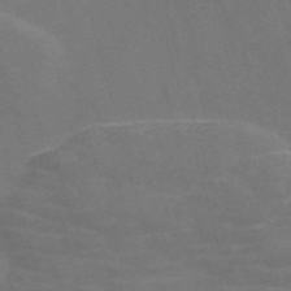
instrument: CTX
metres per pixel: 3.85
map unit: Nve
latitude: -58.3495
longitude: 64.7274
